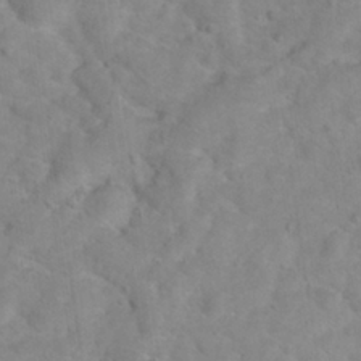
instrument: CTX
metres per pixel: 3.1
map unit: Hto
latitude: 17.7639
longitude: -38.3845
